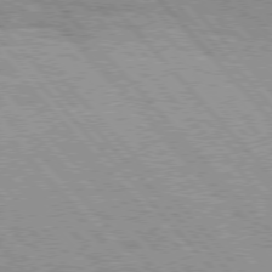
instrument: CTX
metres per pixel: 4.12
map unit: Hpe
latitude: 76.1011
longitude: -150.8947
